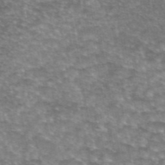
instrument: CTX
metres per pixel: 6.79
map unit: eAb
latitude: 45.3859
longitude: 103.4077
